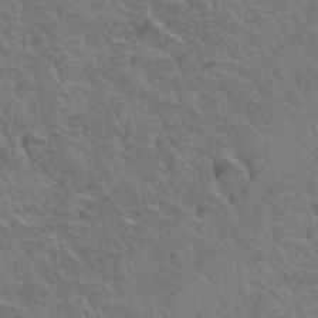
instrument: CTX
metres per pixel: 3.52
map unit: Hto
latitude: 35.2726
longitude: -47.2726
